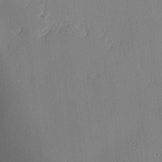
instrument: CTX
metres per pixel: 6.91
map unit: lAa
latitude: 4.8380
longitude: -112.2333
